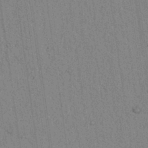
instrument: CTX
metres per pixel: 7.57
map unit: lAvf
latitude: 6.5357
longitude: 164.5196
